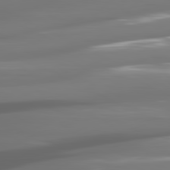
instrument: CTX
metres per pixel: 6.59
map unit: lApd
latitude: 81.1592
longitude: -140.3089
